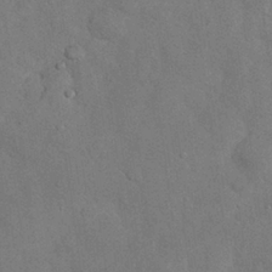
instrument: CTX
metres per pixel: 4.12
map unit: Nhu
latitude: 27.6883
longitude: -70.2522
